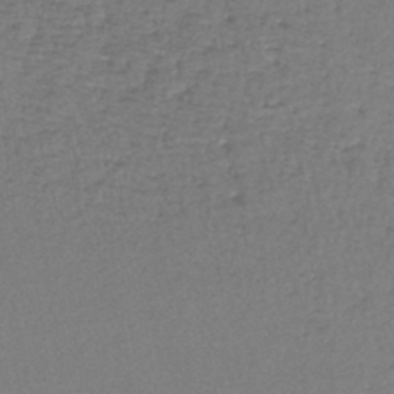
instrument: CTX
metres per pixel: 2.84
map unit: lHb
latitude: -44.2928
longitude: 58.3495
